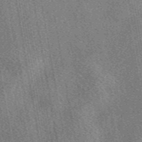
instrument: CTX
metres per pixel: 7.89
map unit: eAb
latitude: 48.6490
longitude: 112.1039
